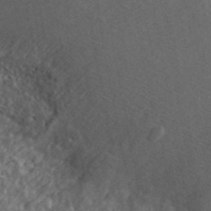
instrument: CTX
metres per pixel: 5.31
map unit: ANa
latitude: 42.1011
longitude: 26.4440
